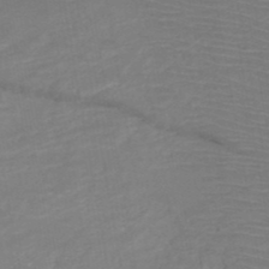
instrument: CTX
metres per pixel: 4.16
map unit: HNb
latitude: -49.5777
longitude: -44.6868
